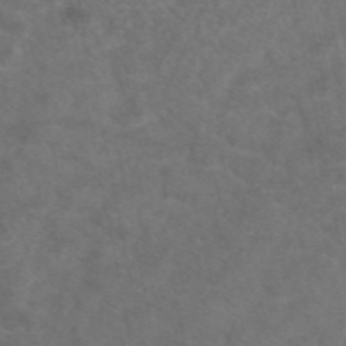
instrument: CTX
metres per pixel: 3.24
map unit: eAb
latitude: 47.7828
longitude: 109.5588
